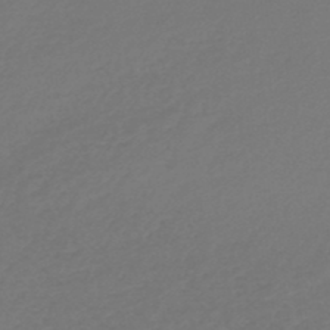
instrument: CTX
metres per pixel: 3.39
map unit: lHb
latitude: -47.0864
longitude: 65.6533
